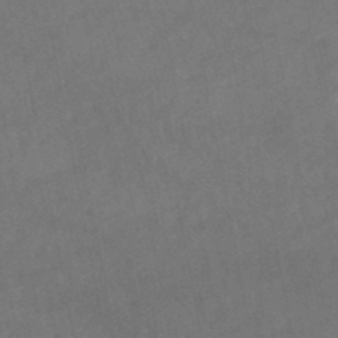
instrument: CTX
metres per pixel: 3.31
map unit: lHb
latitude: -46.8030
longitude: 62.1228
